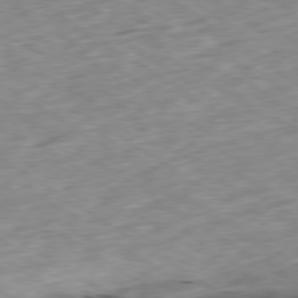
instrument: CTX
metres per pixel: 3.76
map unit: Ap
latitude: -79.7288
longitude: -90.6113
